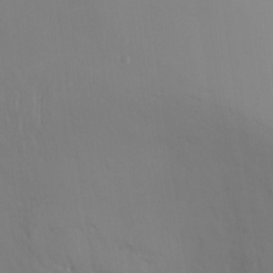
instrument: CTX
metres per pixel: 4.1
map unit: Ht
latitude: -17.3321
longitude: -41.6127
